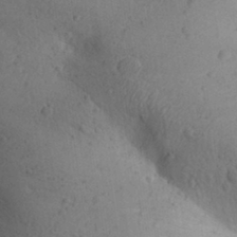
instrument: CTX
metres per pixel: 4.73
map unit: Aa
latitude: 30.1389
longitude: -145.0458
